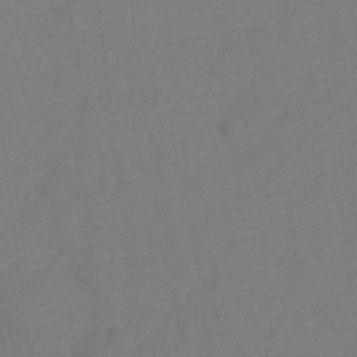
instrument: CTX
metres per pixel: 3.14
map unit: Nve
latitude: -18.3495
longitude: 108.8219
